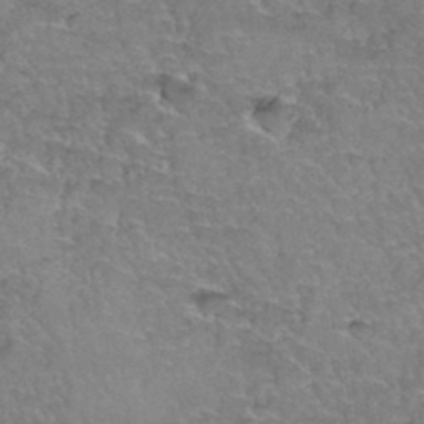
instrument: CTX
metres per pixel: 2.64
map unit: Hto
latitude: 35.8016
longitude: -45.0458
